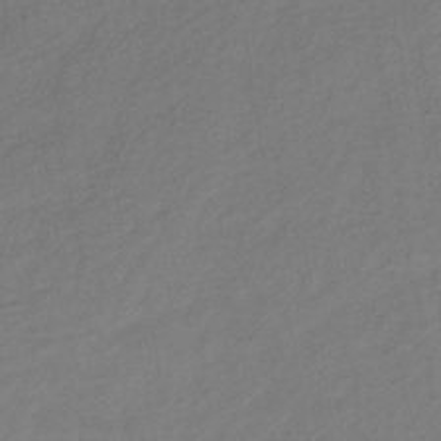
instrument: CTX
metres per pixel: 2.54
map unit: lHb
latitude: -37.8422
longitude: 70.9164
